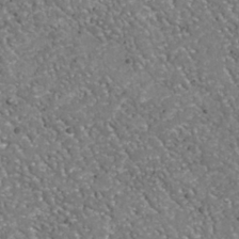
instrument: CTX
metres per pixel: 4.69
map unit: Nhu
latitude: -38.2551
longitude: -80.3089
